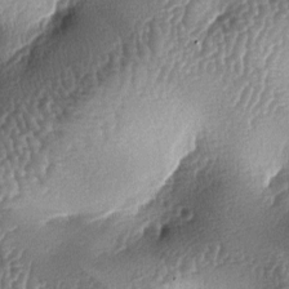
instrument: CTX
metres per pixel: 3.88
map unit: lAa
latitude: -6.1606
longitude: -127.6694
